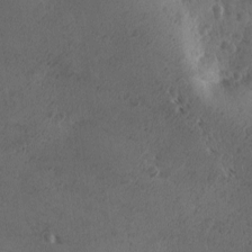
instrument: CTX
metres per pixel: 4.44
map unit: Ave
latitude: -10.2173
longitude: -118.7624
